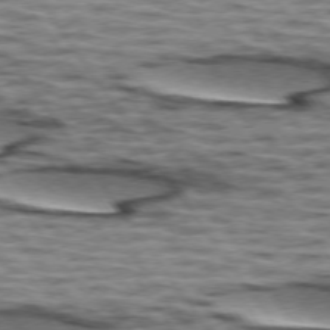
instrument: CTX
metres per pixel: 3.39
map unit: lApd
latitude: 74.1767
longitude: -53.2348
